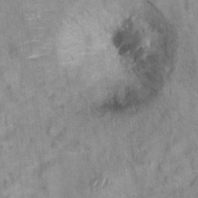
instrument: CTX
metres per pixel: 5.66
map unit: Hto
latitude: 7.8016
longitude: -34.4412
